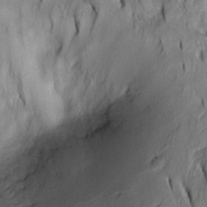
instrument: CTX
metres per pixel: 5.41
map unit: Htu
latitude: -2.3117
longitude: 149.7856
